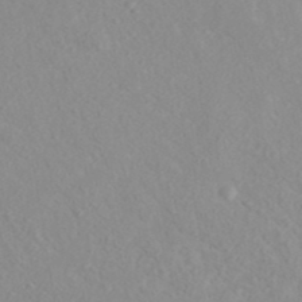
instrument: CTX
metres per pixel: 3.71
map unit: ANa
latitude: 41.2348
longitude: 28.5763
